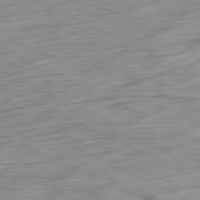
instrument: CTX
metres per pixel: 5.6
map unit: Ap
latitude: -81.1809
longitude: -72.4412
